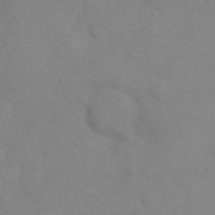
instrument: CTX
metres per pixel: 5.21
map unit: eHh
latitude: 21.3860
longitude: -61.8205
